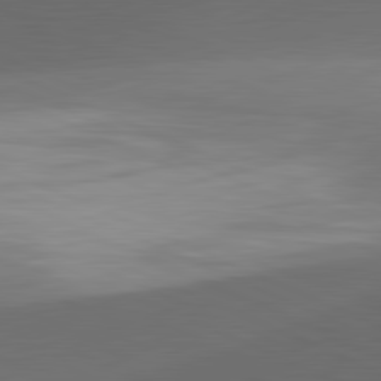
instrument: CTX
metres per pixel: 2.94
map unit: lApd
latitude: 81.6127
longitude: 133.1432
